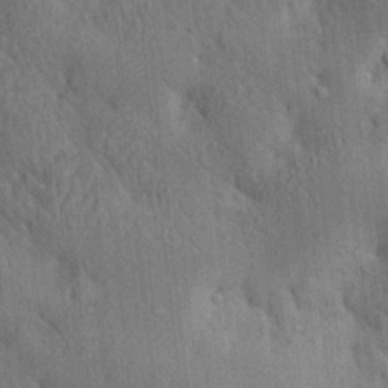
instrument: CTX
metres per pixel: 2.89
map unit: lAa
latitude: 21.2348
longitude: -138.4223
